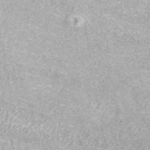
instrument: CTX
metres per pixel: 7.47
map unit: ANa
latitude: 37.3482
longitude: 15.6344
